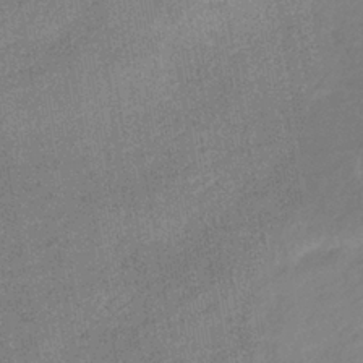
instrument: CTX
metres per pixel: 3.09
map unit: lHb
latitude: -36.8974
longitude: 74.1417
